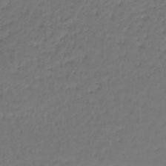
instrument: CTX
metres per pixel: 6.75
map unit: lHb
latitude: -43.7288
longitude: 58.7274
